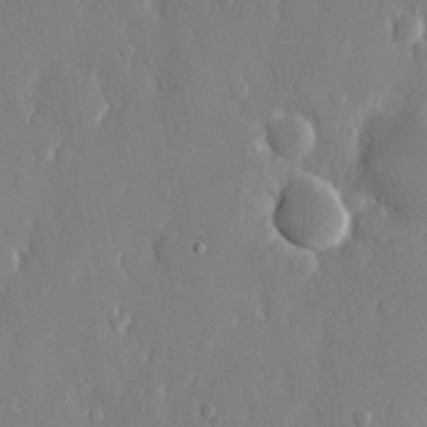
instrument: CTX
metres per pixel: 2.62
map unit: eHh
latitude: 12.6491
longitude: -71.3859
